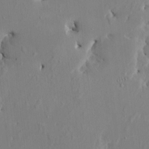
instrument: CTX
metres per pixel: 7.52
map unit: HNhu
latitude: 4.7624
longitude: -4.4790
